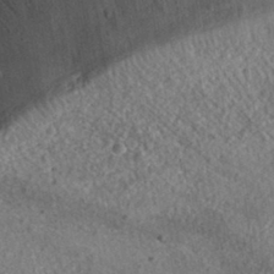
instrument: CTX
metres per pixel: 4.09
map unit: eHh
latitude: 33.1781
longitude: -75.0647
